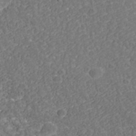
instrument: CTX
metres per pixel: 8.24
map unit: Nhu
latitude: -39.3321
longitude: -83.6127
